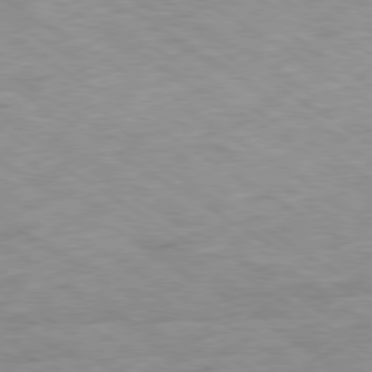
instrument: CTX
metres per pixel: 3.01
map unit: Ap
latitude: -80.2740
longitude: -72.6869
